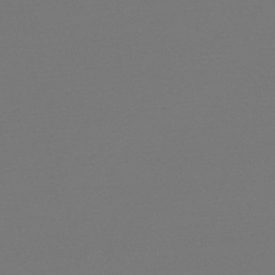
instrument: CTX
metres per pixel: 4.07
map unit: eHb
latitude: -49.7856
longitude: 67.0675
